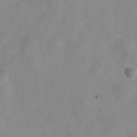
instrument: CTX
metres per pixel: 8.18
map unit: Nve
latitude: -23.3510
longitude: 106.9353
